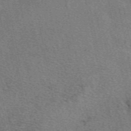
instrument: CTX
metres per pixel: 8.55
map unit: eAb
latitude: 50.4223
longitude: 107.6911
